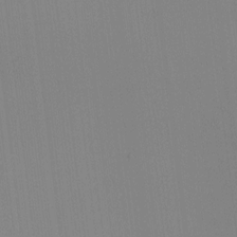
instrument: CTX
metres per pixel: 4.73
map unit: HNhu
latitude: -1.8423
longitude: -7.0080
